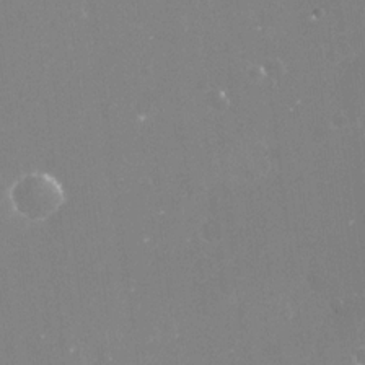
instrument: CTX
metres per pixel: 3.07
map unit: Nve
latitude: -17.3132
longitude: -59.1025
